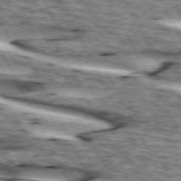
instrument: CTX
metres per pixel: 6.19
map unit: lApd
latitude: 73.3671
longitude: -55.4048
